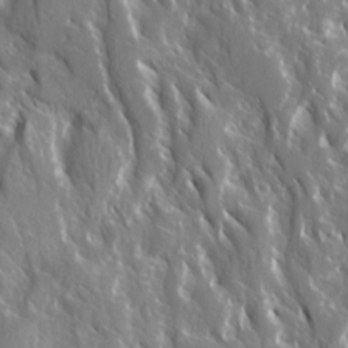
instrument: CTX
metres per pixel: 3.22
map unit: Ave
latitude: 14.9892
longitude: -132.6491
